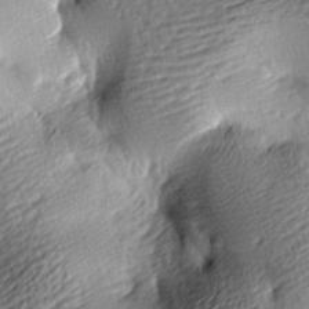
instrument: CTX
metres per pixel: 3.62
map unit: lAa
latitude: -9.1998
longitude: -126.3656
